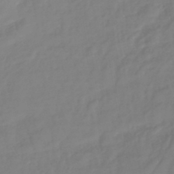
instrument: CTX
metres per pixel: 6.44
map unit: lHb
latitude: -42.3306
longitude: 77.2943
